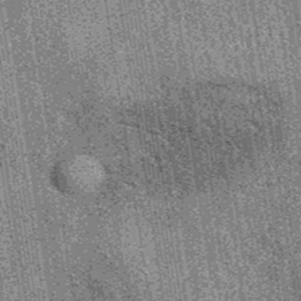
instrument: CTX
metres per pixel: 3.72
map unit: eAb
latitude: 38.9891
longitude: 107.2376
